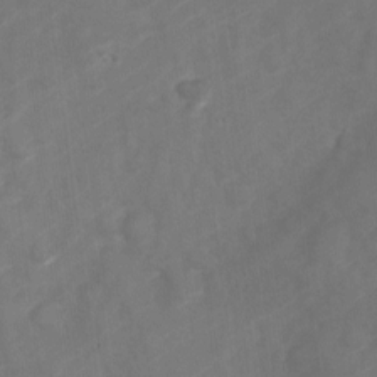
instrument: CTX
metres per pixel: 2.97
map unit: Nve
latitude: -20.6329
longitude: 107.4644
